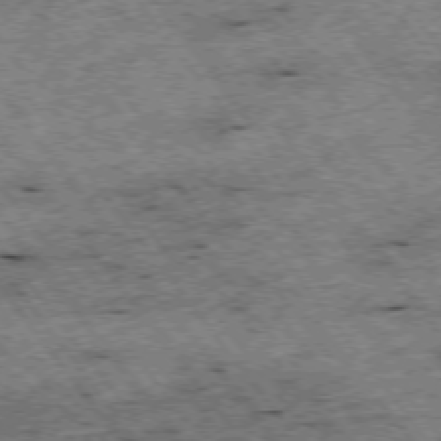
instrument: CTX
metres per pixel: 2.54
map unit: Hpe
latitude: -75.5022
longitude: -20.9325
